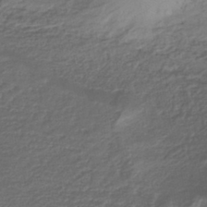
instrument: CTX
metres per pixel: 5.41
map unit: HNhu
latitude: -43.4643
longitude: 103.2943
